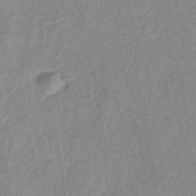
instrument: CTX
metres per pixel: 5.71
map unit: lHb
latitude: -36.6707
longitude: 70.9731
